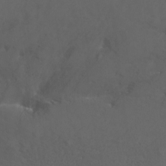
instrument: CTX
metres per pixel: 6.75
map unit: Nhu
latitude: -11.2187
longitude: -37.3482
